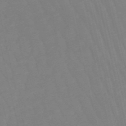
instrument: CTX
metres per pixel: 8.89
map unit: eHb
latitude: -49.9745
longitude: 76.7085
